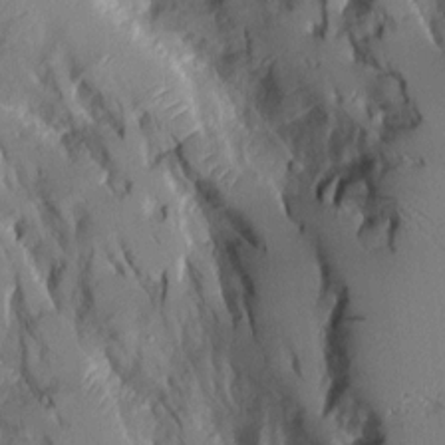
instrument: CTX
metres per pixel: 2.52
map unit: Aa
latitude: 8.9892
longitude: -127.7639
